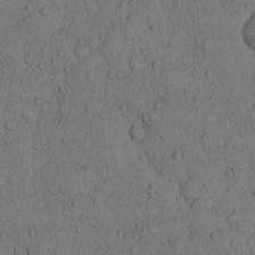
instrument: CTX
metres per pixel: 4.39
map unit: Hto
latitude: 8.9703
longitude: -57.7827
